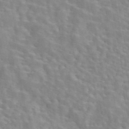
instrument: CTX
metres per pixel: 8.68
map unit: eAb
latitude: 44.2333
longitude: 112.9920
